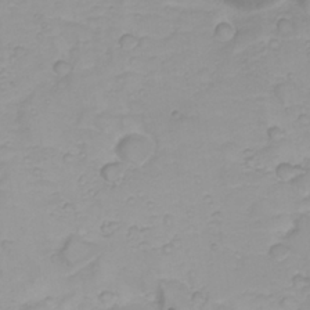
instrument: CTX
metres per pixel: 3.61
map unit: Nhu
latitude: 23.3293
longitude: -60.7624
